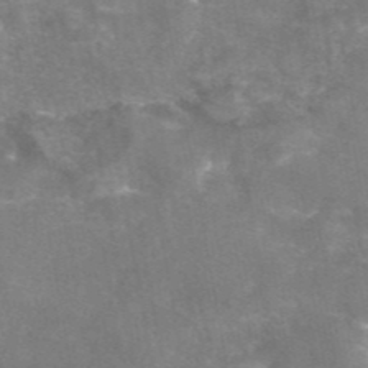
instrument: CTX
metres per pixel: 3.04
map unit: eAb
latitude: 46.2334
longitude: 120.6707
